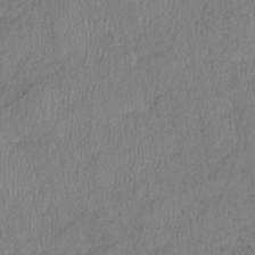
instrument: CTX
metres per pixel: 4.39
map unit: eHb
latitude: -38.8975
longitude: 77.8800
